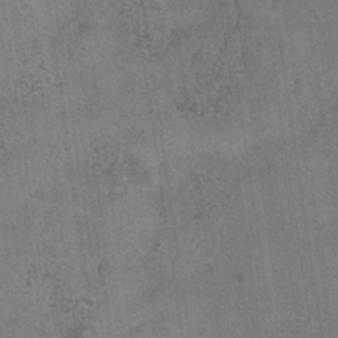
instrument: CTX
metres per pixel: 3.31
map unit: Hve
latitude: -34.8597
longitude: 89.7288
